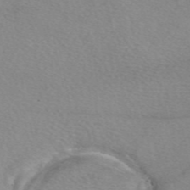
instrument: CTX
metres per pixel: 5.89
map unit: eAb
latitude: 49.0836
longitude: 106.8786
